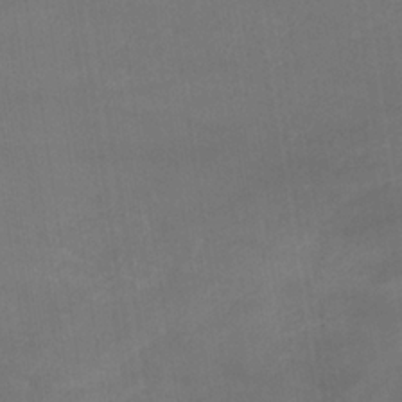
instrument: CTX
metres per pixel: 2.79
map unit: lHb
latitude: -34.5763
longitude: 64.7274
